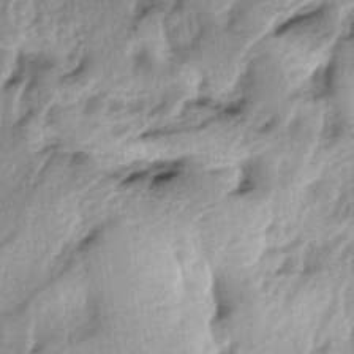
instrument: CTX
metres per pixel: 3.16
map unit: lAa
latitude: -4.6707
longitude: -125.2159
